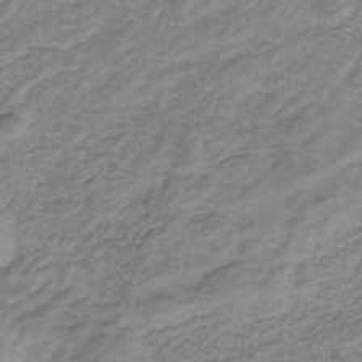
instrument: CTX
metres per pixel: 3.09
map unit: eHb
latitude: -32.3307
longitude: 67.4832
